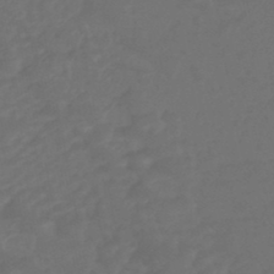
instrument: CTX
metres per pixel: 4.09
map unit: HNhu
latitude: -46.5007
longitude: 92.3117
